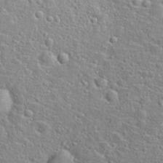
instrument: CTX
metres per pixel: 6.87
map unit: Hto
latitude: 22.4601
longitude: -46.2712
